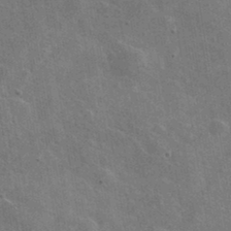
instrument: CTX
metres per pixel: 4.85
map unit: lHvf
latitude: 35.4426
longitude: -92.3278
